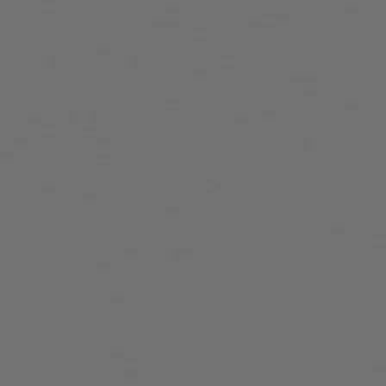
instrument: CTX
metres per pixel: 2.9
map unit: Hpe
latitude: 76.3656
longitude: -139.4993
